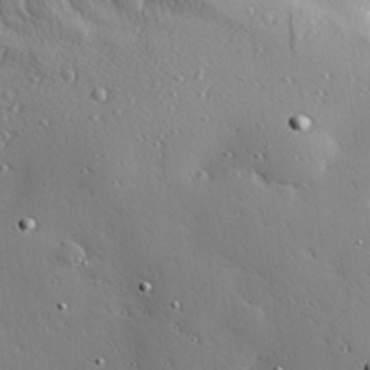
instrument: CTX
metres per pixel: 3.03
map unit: Hve
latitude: 26.9514
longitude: -93.0269
